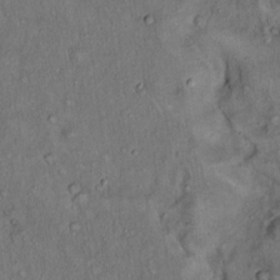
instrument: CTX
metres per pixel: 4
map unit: Hto
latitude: 15.6694
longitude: -59.1970
